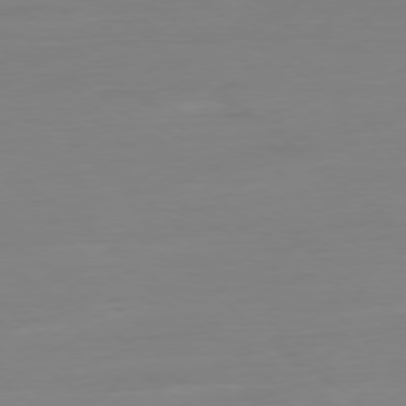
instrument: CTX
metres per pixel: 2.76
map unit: Ap
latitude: -78.7085
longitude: -76.8191
